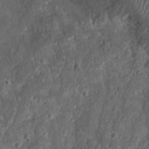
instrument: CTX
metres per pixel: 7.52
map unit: Nhu
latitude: 13.4993
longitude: -74.0444
